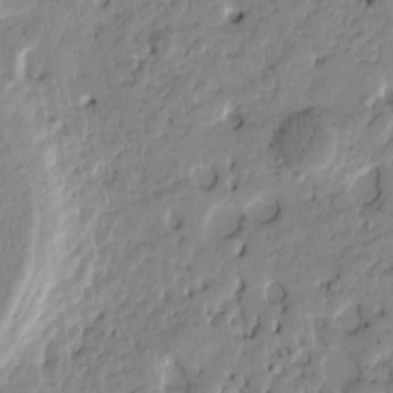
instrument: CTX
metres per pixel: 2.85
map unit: Htu
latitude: -3.2753
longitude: 167.5777
